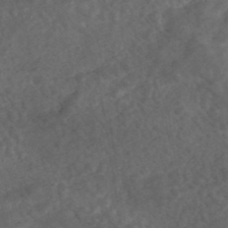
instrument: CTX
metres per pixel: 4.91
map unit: HNhu
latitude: -45.7478
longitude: 106.6330
